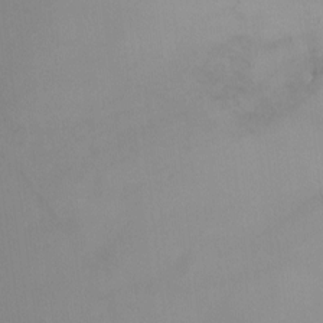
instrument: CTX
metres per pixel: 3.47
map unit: Ht
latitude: -9.7289
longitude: -33.6505
